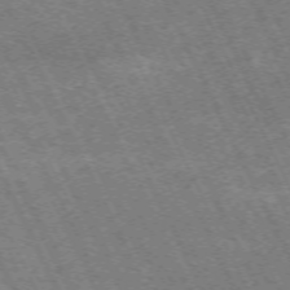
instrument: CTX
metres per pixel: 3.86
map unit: Hpe
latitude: -71.1431
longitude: 11.3510
